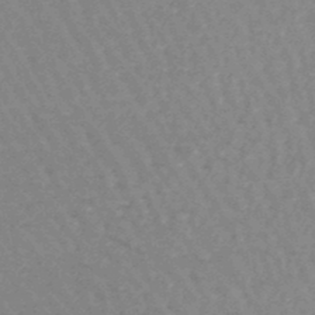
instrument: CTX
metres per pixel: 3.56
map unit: lHb
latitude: -46.8030
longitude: 76.2173
